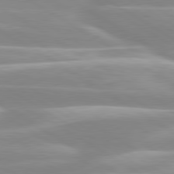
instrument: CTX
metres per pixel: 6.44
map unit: lApd
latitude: 80.0633
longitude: -128.1011
